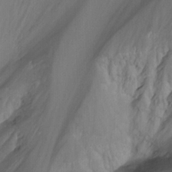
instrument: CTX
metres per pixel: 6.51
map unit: Nhu
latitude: -13.6911
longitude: -65.7072
